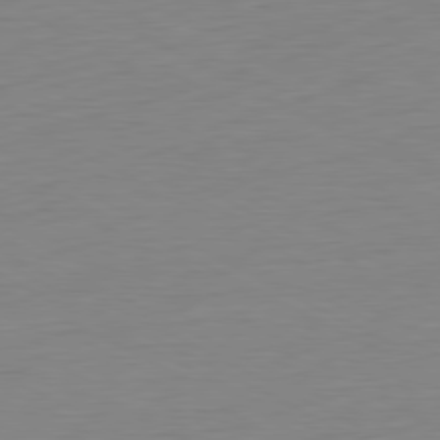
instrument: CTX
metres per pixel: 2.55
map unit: Ap
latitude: -80.6897
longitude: -77.5182
